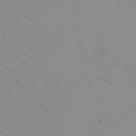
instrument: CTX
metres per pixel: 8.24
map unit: Nhu
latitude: -5.3131
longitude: -80.3278
